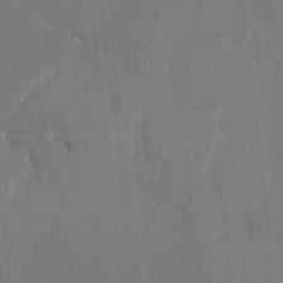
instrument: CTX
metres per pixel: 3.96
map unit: HNhu
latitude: 4.1956
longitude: -7.5938
